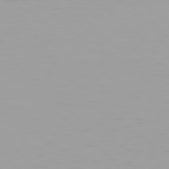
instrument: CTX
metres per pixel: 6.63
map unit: Hpe
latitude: 77.9150
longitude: -137.3671
